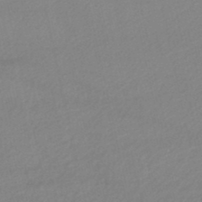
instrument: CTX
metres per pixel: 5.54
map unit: lHb
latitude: -46.9164
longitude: 67.1809
